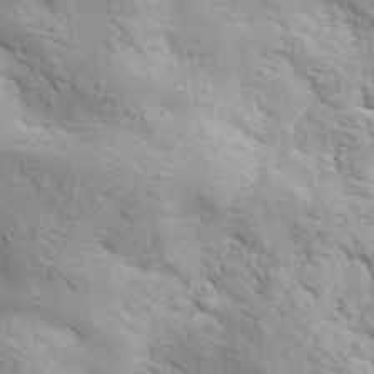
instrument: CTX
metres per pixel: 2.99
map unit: ANa
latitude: 41.4993
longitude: 50.2361
